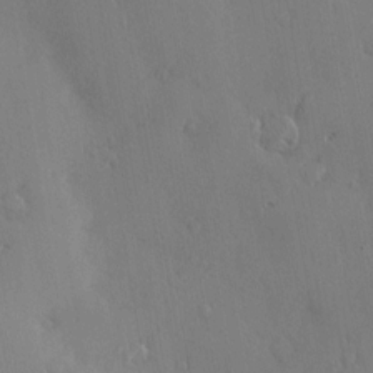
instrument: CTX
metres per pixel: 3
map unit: Nve
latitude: -7.5966
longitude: 173.7855
